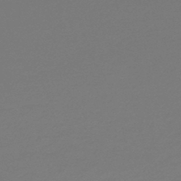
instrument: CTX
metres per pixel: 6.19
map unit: lHb
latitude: -46.2172
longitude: 59.3698
